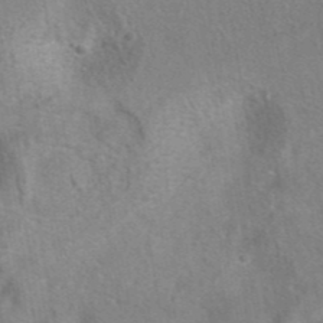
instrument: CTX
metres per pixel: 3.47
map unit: eAb
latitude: 41.4237
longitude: 104.3873
